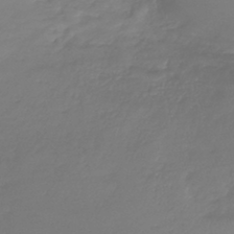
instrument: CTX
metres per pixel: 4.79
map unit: lHb
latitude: -43.1242
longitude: 70.1228
